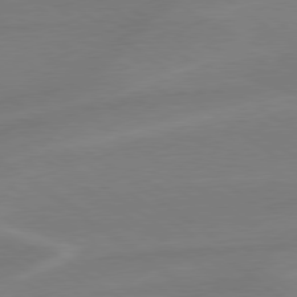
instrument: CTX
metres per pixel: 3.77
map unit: lApd
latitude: 78.9136
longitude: -142.3090
